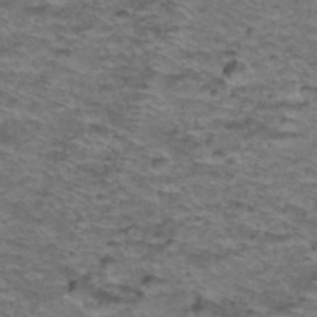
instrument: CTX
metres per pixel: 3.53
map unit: Hto
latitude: 38.3089
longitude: -43.4993
